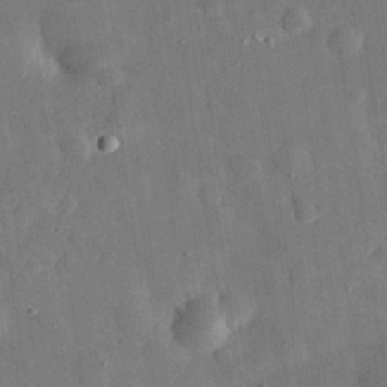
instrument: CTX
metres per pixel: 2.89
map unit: eHh
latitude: 31.0459
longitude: -76.1389
